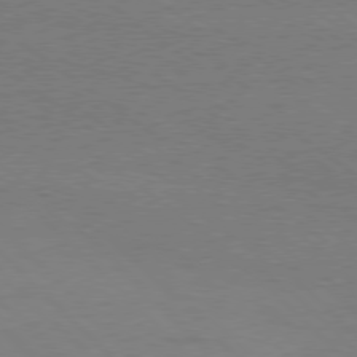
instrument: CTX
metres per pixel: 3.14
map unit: Hpe
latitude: -79.4076
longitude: 8.3495
